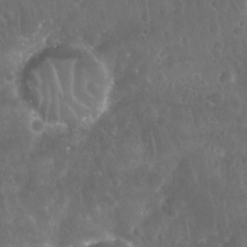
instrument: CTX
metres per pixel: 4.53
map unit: Nhu
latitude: 28.5168
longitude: -65.0269
